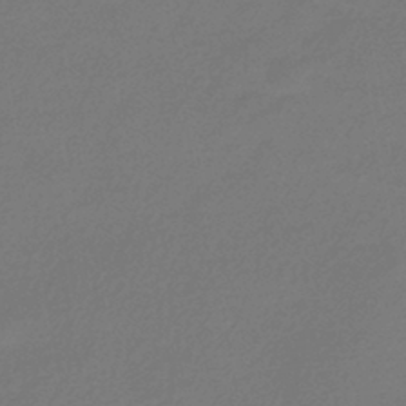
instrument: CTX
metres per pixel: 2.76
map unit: HNhu
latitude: -42.9163
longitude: 89.7288
